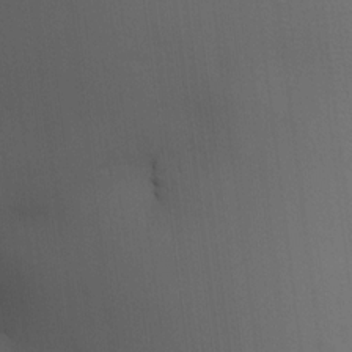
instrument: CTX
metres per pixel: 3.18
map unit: HNhu
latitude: 13.3104
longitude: 11.6155
